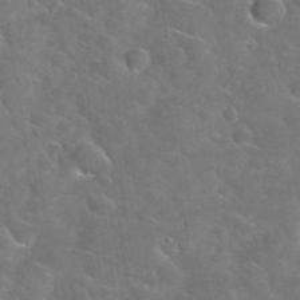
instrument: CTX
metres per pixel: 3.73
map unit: Nhu
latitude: 31.8017
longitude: -51.2348
